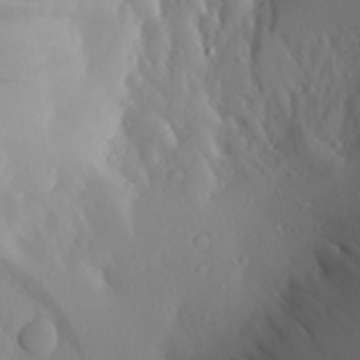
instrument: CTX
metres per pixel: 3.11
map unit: Aa
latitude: 26.4979
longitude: -147.0648
